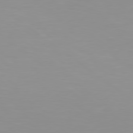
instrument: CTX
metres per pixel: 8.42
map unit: Hpe
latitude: 78.7058
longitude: -142.6302
